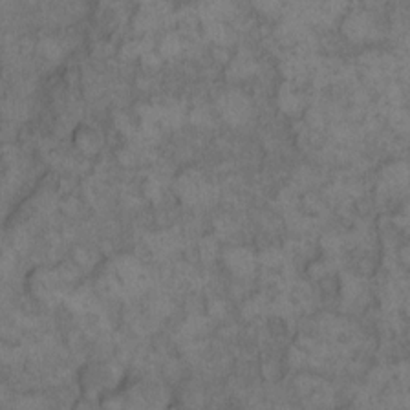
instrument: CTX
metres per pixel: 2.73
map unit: eHh
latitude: 12.6869
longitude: -64.0822
